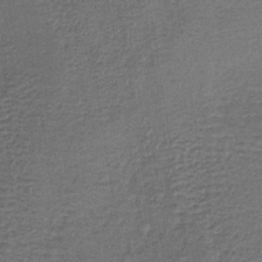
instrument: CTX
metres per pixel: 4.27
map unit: lHb
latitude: -38.2362
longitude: 60.1606
